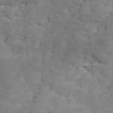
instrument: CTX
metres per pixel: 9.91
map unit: Ave
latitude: 17.2726
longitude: -135.9906
